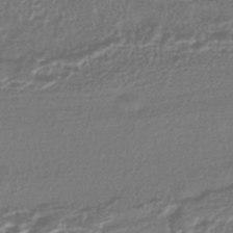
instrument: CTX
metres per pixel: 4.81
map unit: HNhu
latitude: -44.0472
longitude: 97.7478
